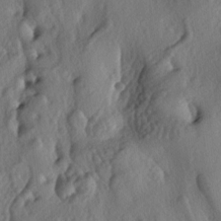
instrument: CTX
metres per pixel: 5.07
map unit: lAa
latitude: -5.3131
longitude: -124.6302
